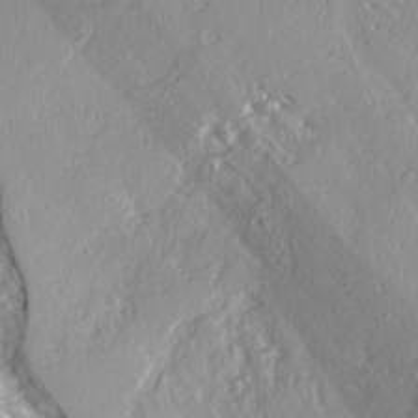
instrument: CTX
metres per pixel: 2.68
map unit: Ave
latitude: 14.8002
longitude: -131.0081
